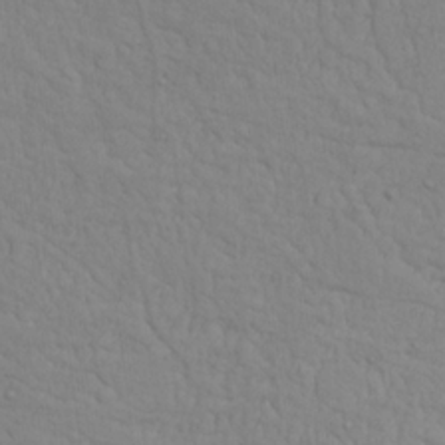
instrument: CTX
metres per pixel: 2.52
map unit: Nhu
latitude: 22.3278
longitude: -69.2348
